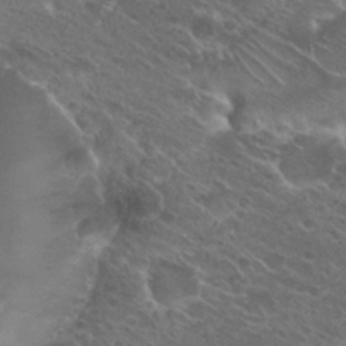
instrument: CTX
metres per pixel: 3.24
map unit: Hto
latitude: 25.2159
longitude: -40.0633
